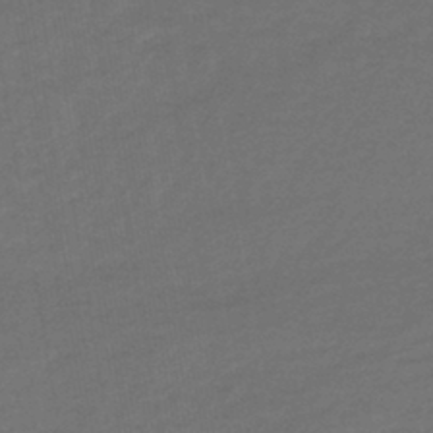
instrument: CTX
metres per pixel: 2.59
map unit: lHb
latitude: -43.3320
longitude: 75.1243
